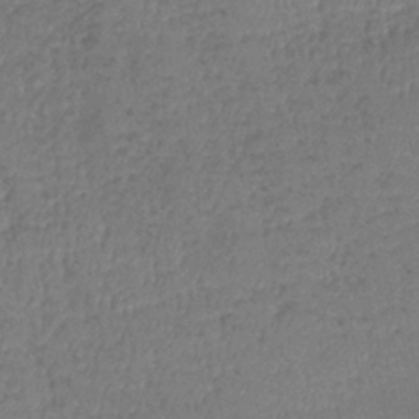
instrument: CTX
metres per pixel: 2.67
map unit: lHb
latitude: -39.1809
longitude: 73.5399
